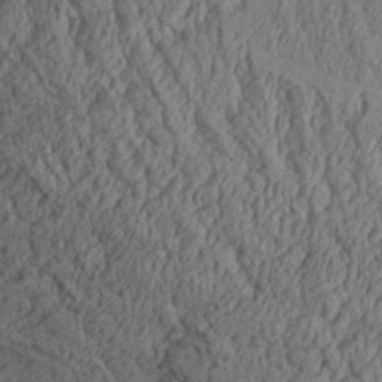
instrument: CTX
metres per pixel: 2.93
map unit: Aa
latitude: 28.0255
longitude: -134.7435
